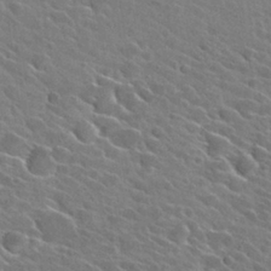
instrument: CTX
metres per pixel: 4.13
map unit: Hto
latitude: 26.9136
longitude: -42.7435
